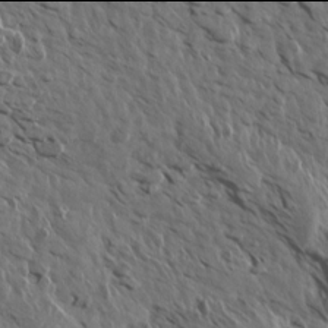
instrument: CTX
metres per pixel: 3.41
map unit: Aa
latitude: 13.9906
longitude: -143.0459
